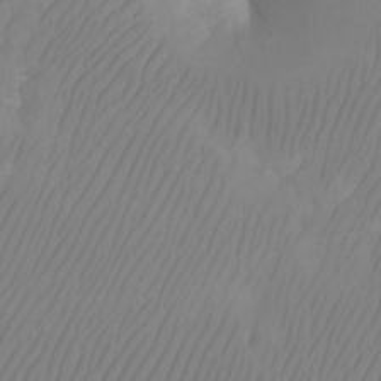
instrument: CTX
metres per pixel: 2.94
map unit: Aa
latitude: -12.5952
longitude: -67.7827
